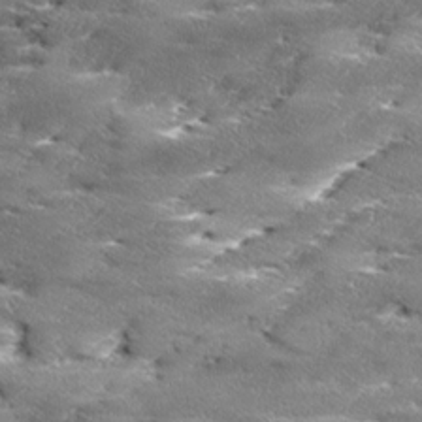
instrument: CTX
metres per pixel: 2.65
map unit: Ave
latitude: 17.3293
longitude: -136.8569
